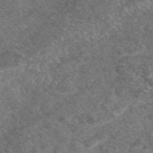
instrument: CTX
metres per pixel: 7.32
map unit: eAb
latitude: 47.8206
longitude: 108.6896
